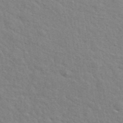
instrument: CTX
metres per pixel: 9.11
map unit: ANa
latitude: 41.7071
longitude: 29.6722
